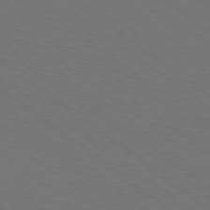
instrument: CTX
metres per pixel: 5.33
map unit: Ap
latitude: -79.1431
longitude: -64.6113
